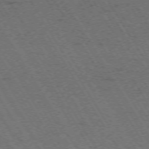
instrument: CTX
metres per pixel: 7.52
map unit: Hpe
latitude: -73.9367
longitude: 3.4832
